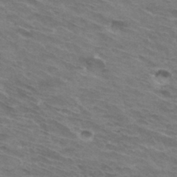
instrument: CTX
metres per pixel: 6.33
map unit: Hto
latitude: 32.4601
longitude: -43.6316
